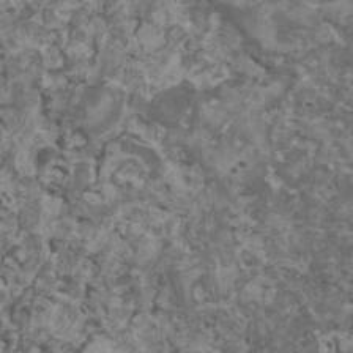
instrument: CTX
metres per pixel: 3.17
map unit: HNhu
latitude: 2.6490
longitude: 3.8233
